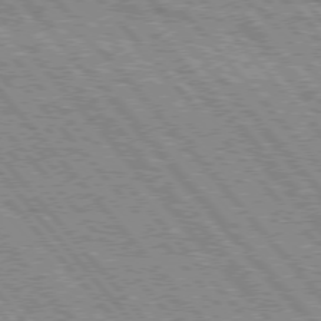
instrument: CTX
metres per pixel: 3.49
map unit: Hpe
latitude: 75.4615
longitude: -154.1767
